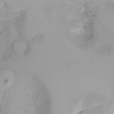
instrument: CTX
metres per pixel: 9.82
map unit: Nhu
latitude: -4.8408
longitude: -85.0270
